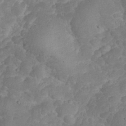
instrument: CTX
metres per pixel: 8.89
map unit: eHh
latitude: 32.0444
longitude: -63.7639
